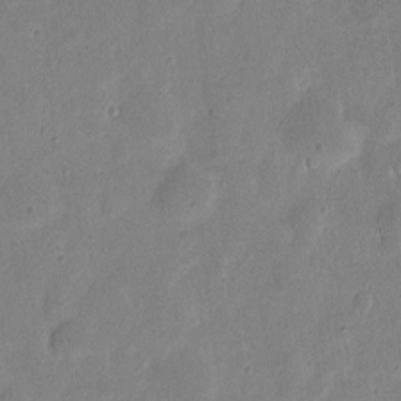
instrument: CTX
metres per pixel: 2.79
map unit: eHh
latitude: 7.2348
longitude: -71.5371
